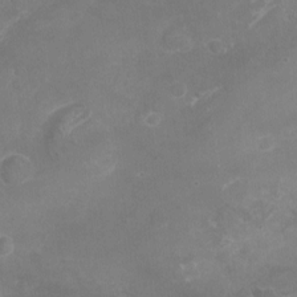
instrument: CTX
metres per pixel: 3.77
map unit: Nhu
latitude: -16.8030
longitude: -57.5182
